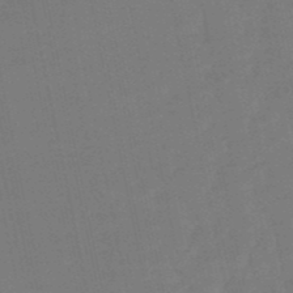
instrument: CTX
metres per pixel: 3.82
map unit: lHb
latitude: -50.0283
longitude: 76.1228
